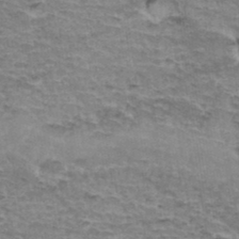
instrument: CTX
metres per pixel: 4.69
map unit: Hto
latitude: 36.0255
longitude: -43.1025
